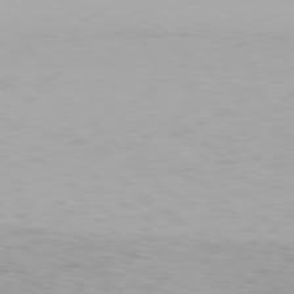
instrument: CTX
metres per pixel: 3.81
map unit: Hpe
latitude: 78.1011
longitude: -135.2537
